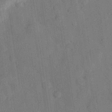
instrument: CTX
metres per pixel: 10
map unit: eHh
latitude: 26.9892
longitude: -76.9702
